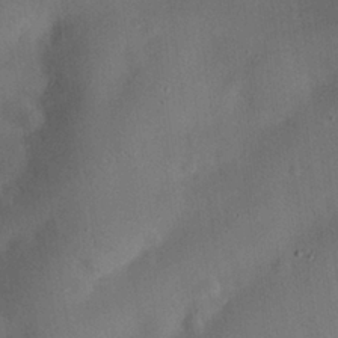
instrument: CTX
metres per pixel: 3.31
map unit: eHh
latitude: 25.9339
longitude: -68.9325
